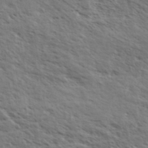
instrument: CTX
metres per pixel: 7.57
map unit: eHh
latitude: 35.9528
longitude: -139.1592
